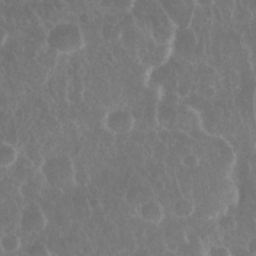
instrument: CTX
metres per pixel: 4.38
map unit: Nhu
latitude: 28.3845
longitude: -63.8773
